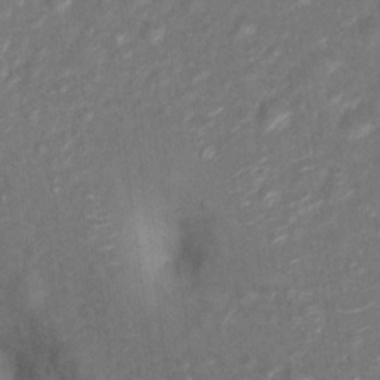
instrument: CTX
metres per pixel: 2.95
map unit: Hto
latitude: 17.9150
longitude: -40.5734
